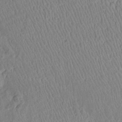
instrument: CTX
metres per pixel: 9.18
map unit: Htu
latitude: -6.0661
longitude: 152.7463
